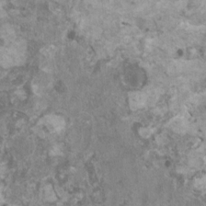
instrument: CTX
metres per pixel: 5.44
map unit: HNhu
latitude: 1.6127
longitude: 0.6141
